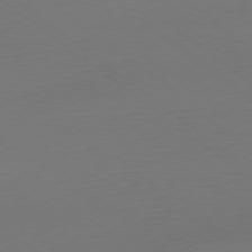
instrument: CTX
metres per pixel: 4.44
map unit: Ap
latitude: -79.1431
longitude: -56.2333
